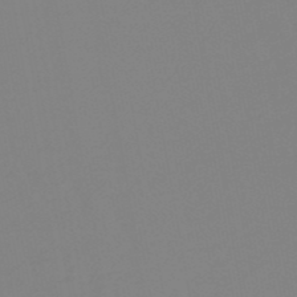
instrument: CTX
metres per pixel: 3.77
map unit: eHb
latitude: -49.8045
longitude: 74.0661
